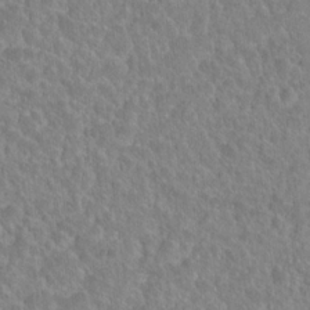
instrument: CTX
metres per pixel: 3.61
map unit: Hto
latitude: 19.0836
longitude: -40.0444
